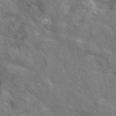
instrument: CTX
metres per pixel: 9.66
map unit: eAb
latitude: 44.8947
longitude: 125.4076
